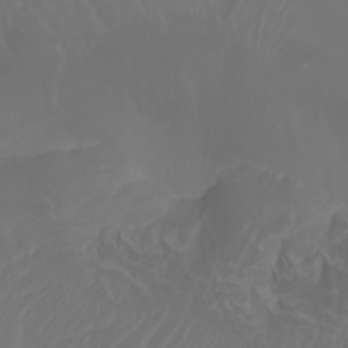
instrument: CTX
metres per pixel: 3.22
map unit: Htu
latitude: -6.3306
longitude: -69.9339
